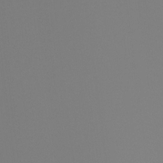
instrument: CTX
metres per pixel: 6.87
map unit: Ht
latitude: -4.4062
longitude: -61.3481
